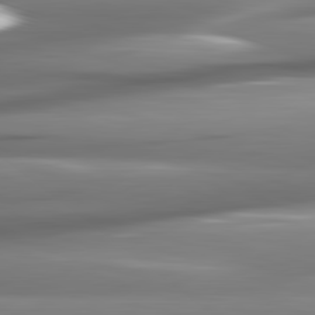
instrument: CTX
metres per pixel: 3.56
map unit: lApd
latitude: 82.3656
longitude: -141.2537
